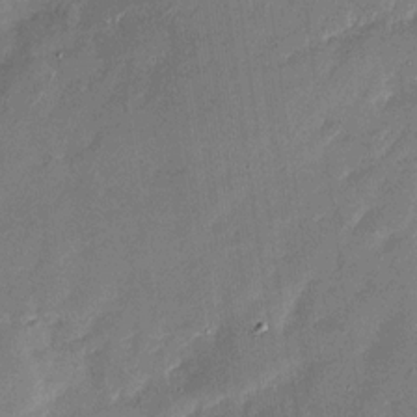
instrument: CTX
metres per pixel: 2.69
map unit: Nhu
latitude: -28.6519
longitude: -75.2159
